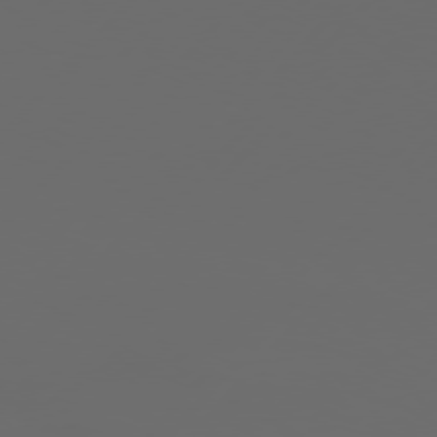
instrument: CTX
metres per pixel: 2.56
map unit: Hpe
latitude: 76.5168
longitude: -139.2159
